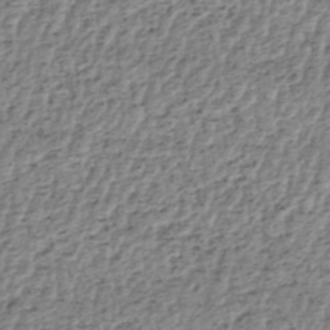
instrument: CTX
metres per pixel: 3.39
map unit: HNhu
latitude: -48.5385
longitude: 30.3873
